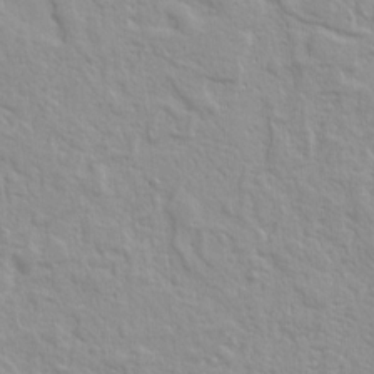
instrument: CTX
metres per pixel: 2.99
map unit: Ht
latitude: 8.5735
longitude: -77.4048
